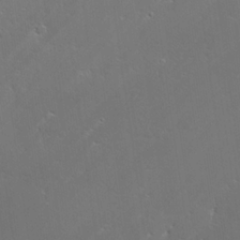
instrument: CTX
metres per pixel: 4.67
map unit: lAvf
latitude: 25.4237
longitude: -110.0633
